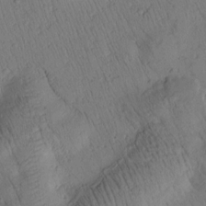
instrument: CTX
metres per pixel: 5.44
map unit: Htu
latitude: 2.7057
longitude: 178.0283
